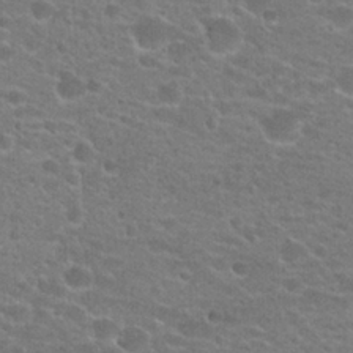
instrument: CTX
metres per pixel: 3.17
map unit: Hto
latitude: 22.7435
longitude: -43.8772
